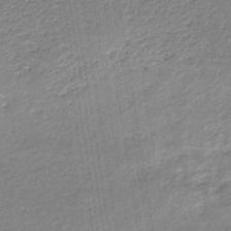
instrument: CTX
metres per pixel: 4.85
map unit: eHb
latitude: -35.6533
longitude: 73.6155
